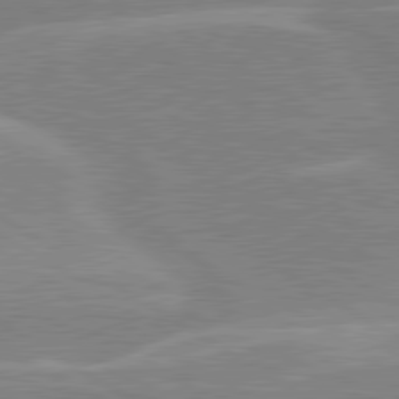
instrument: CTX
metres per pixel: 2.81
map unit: lApd
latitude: 80.2145
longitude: -122.6113
